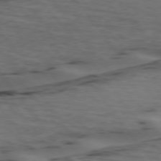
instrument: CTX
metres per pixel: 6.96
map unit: lApd
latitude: 74.6679
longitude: -70.8191
